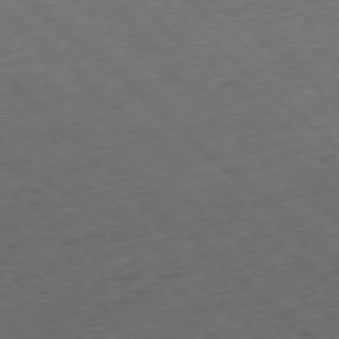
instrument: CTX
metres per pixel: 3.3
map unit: Ap
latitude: -78.0850
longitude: -92.1766
